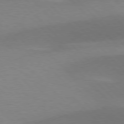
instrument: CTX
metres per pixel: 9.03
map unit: lApd
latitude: 76.9891
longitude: -59.6694
